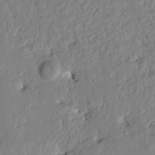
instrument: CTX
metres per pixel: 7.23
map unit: Htu
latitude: -0.5385
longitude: -178.6491
